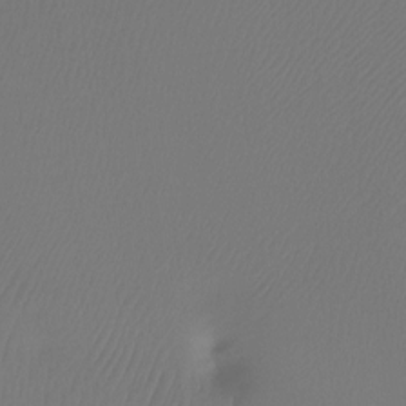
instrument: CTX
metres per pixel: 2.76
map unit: Ht
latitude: -14.7652
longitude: -49.4426
